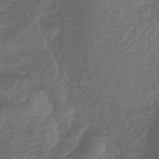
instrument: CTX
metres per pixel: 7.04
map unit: lHb
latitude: -42.3873
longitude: 80.8219
